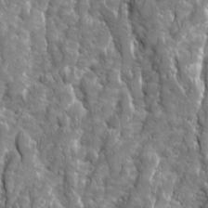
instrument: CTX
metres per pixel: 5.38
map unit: Ave
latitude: 16.1011
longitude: -133.4049
